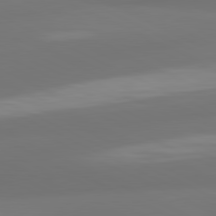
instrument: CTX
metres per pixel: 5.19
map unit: lApd
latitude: 81.0836
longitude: -165.1781
